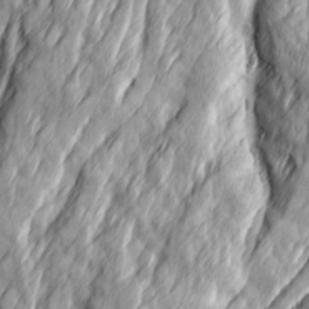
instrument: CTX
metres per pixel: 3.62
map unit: Ave
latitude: 15.0270
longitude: -136.4601
